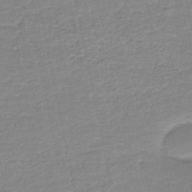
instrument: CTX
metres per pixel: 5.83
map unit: HNb
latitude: -50.0850
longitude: -48.4790
